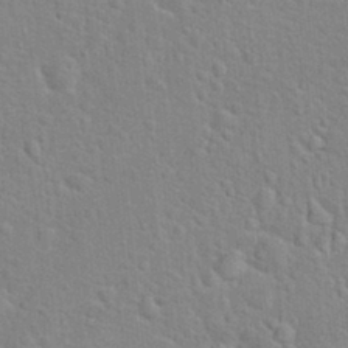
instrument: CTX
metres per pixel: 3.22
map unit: Hto
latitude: 21.6127
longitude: -47.2159
